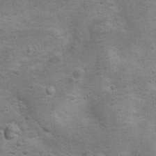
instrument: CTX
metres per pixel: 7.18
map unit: Nhu
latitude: 9.9717
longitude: -23.4804
